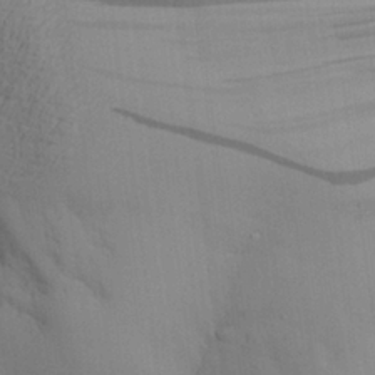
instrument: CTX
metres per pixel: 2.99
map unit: Aa
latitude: 27.4238
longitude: -132.0633
